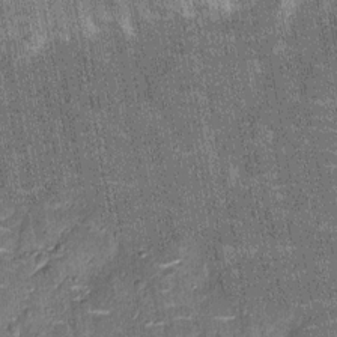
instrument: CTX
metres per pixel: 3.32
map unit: Nhu
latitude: -12.0661
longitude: -21.9528
